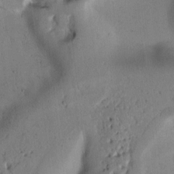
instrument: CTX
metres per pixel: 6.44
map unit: Htu
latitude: -0.7653
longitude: 170.2551
